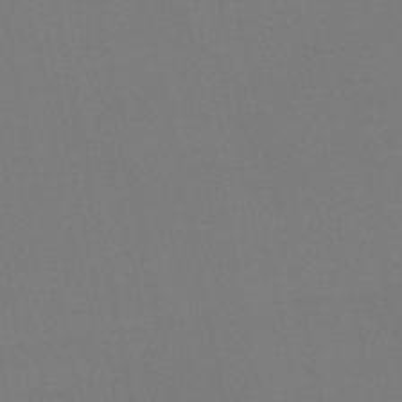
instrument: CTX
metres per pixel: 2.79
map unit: HNb
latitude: -51.7478
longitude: -42.2145
